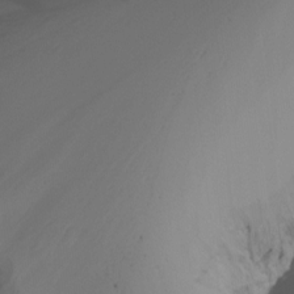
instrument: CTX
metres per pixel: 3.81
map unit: Ht
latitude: -16.1417
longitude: -48.8569
